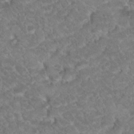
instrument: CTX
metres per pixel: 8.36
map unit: Hto
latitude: 19.0080
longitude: -35.2914
